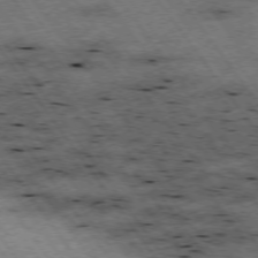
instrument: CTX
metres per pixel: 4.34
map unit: Hpe
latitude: -75.3132
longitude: -22.8191
